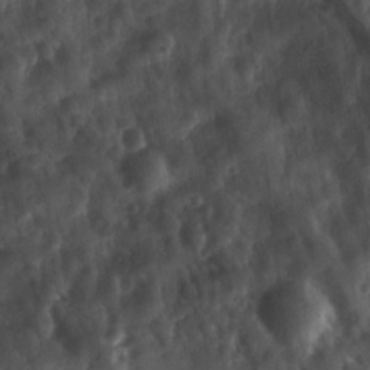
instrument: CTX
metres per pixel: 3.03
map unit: Ave
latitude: 17.7261
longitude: -131.5560
